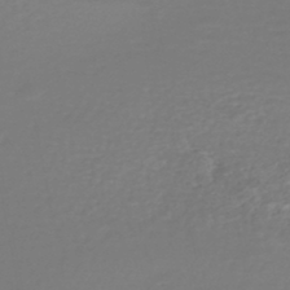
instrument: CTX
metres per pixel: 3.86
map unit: HNhu
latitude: -47.3698
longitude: 96.7085
